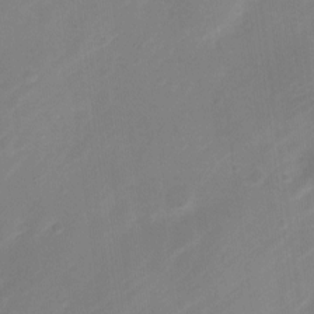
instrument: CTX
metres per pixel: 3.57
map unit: Nve
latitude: -21.0297
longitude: 107.5399
